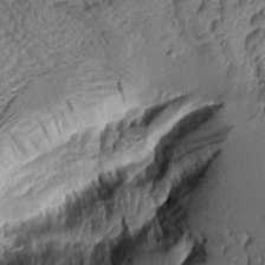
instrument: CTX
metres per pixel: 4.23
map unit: Aa
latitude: 8.9514
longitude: -129.0647
